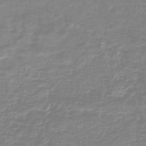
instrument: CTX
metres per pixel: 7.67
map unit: HNb
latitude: -44.6896
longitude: 49.9367
